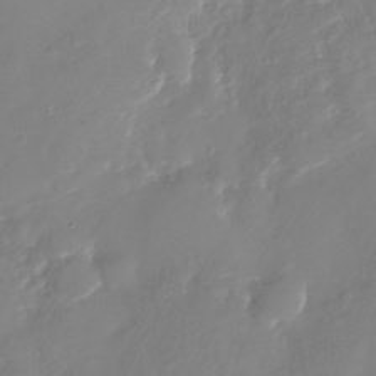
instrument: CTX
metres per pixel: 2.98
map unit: Nhu
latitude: -27.7288
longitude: -76.1011
